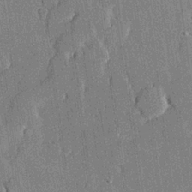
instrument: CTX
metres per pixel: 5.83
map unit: lHvf
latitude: 21.3104
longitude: 146.1039
